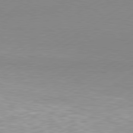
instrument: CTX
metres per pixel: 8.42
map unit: Hpe
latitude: -81.6533
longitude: 14.1039
